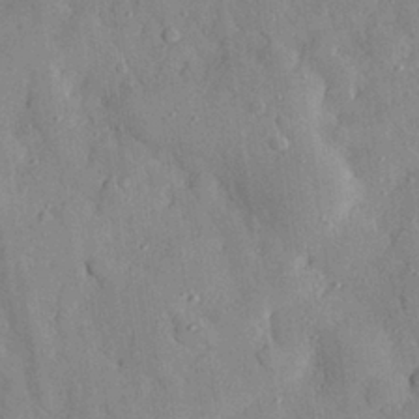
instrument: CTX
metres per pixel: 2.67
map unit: eHh
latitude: 28.9891
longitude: -77.8583
